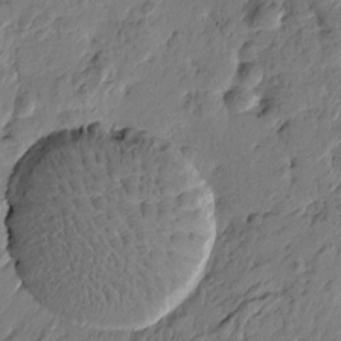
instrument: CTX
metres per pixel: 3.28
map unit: Htu
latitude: -2.1227
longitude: -179.4616
